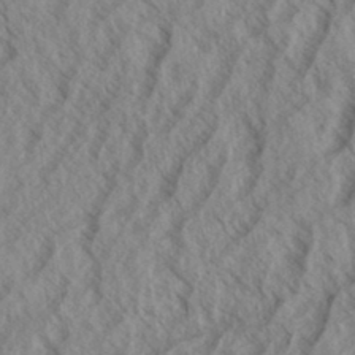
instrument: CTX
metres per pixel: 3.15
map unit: eHh
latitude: 33.9528
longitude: -139.8205
